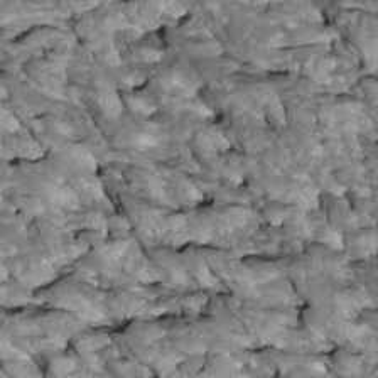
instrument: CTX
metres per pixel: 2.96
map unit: Htu
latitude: 1.4426
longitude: 145.3888
